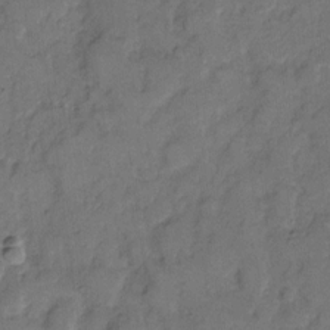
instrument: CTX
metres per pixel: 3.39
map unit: eHh
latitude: 8.7057
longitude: -64.1200
